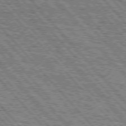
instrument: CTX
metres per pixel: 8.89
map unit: Hpe
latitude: 75.6505
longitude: -126.6113
